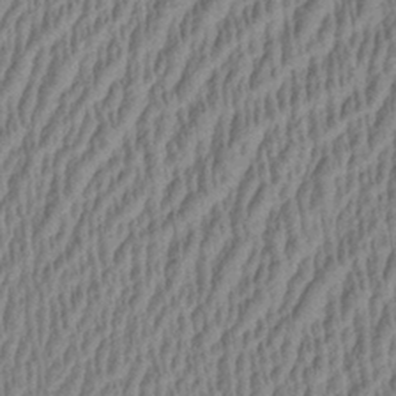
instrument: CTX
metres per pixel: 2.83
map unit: Aa
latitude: 28.8002
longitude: -137.7261
